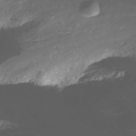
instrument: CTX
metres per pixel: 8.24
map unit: Nhu
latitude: -12.2173
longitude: -62.2145
